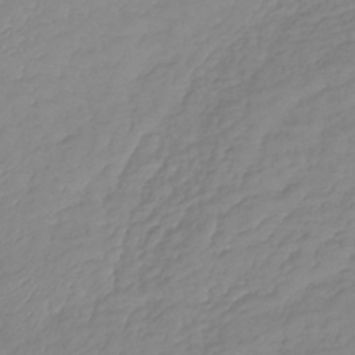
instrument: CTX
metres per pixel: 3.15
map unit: lHb
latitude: -37.1242
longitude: 69.8422
